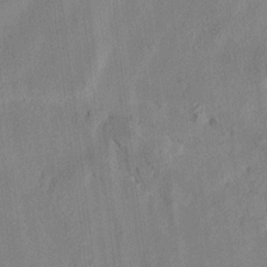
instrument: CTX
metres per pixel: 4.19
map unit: lAvf
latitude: 7.2348
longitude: 166.4818
